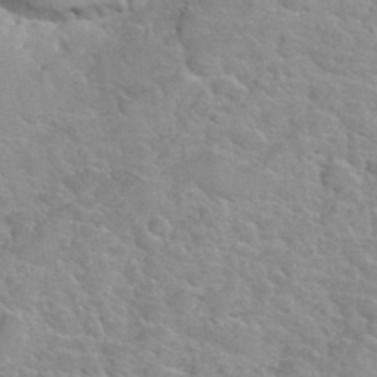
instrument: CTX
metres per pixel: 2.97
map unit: Hto
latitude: 35.3481
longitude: -51.4615
